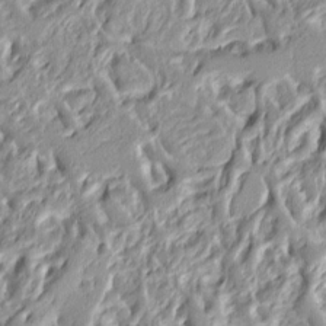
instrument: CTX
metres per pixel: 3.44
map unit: Ht
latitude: 8.1011
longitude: -77.7071
